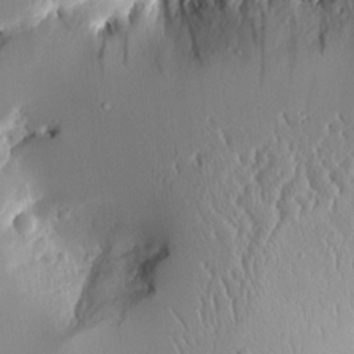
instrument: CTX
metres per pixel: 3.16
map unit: Aa
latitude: 11.7261
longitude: -126.7246
